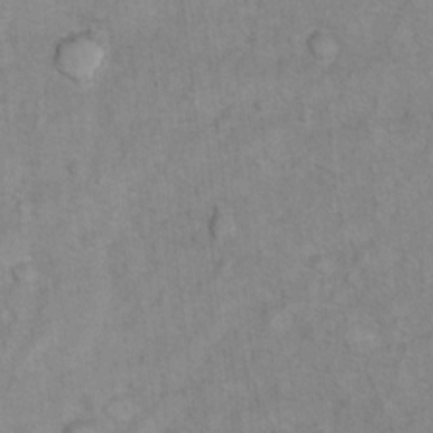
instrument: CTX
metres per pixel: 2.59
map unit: Ht
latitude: 6.3467
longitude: -36.8380
